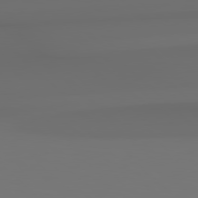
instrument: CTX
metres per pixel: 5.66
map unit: lApd
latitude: 78.9703
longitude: -166.8947
